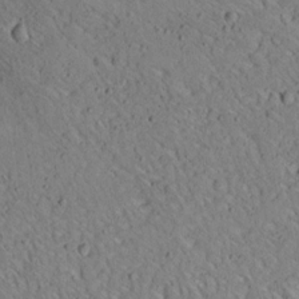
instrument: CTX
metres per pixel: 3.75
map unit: Aa
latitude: 13.7261
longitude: -140.4034
